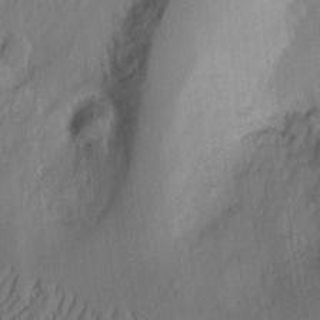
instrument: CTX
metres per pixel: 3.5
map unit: Ht
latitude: 7.6505
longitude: -75.9528
